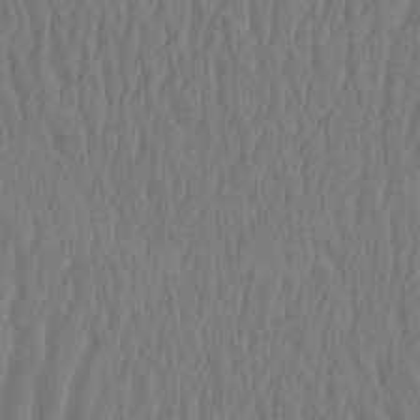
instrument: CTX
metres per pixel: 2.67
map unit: eHh
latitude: -2.9352
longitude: 14.4629
